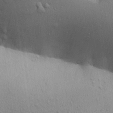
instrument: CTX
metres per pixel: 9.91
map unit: Aa
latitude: 29.8772
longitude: -147.6883
